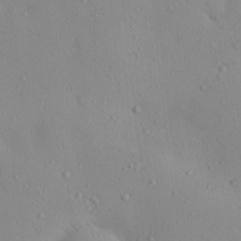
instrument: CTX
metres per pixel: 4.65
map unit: eHh
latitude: -0.0472
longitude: 17.8990
